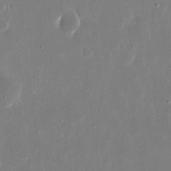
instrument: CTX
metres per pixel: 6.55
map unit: eHh
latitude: 15.4049
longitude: -70.1767
